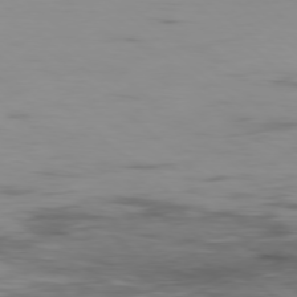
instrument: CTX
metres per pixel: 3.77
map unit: Hpe
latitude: -78.7652
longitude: 15.5588
